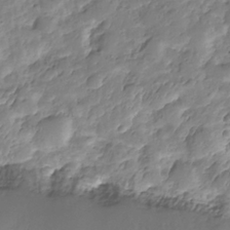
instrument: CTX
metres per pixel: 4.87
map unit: Nhe
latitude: -36.1227
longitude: -178.4790
